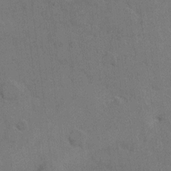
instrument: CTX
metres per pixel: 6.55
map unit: Hto
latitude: 6.1767
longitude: -62.5357
